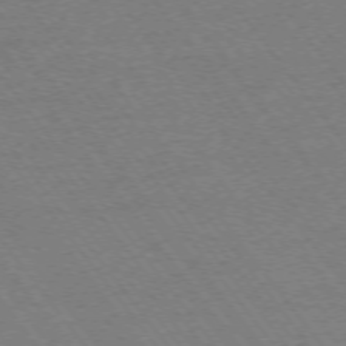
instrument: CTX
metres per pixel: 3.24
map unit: Ap
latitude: -74.7652
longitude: -82.3656
